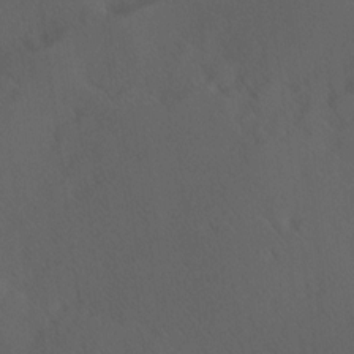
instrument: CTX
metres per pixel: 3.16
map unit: Hve
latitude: 12.3845
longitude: -90.0822
